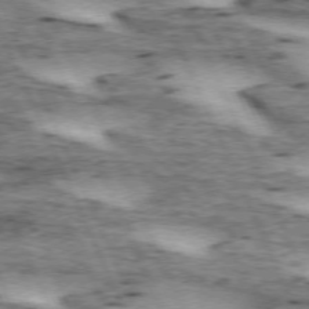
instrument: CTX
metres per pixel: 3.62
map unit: lApd
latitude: 72.7058
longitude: -54.2333
